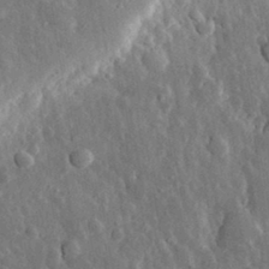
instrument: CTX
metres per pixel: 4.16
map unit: eHh
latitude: 31.5183
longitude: -80.0444
